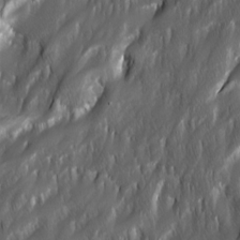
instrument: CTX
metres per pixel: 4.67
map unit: Ave
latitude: 15.8206
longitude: -135.2348
